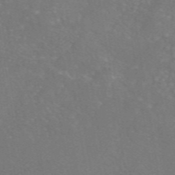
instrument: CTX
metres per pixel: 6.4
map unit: eAb
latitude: 46.7436
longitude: 111.2753
